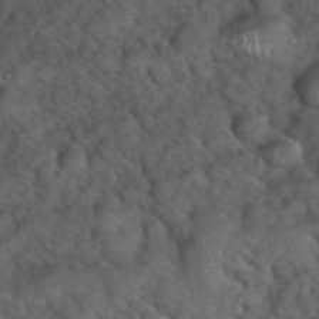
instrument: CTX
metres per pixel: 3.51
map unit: eHh
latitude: 39.5560
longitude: -56.6490
